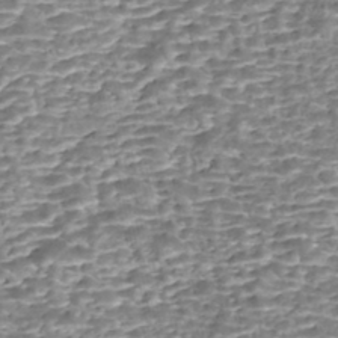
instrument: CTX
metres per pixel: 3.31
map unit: Nhe
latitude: -47.3698
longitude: -171.8772
